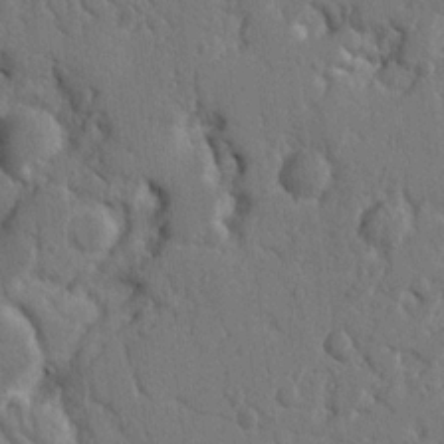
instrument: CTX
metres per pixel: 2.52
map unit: Nhu
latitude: 14.2523
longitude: -79.0270
